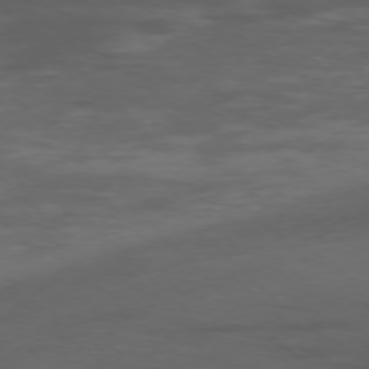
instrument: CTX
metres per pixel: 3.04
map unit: Ap
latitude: -76.0850
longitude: -68.4790
